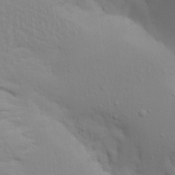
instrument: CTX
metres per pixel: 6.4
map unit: Aa
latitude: 19.7638
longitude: -145.0647
